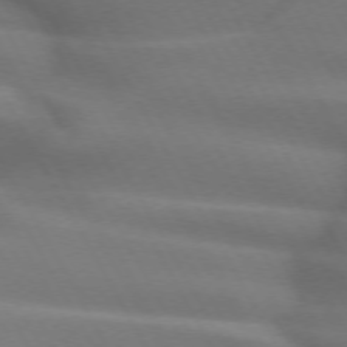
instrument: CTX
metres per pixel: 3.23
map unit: lApd
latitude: 72.3090
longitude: -51.1970
